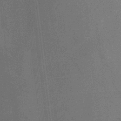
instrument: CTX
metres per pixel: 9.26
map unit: HNb
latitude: -32.4818
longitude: 56.7463
